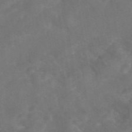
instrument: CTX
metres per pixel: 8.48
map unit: eAb
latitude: 46.7624
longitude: 127.1053
